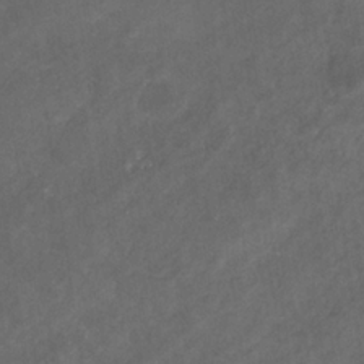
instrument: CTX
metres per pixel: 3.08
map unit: eHb
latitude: -32.2929
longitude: 71.6533
